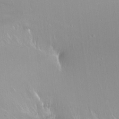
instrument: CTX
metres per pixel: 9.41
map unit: Ht
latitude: -13.1053
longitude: -43.5560
